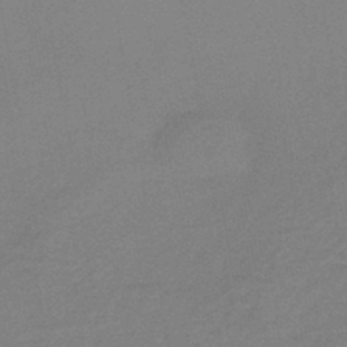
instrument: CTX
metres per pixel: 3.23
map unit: lHb
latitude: -37.7855
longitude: 60.8597
